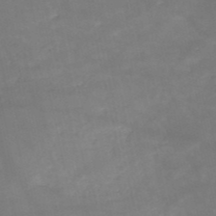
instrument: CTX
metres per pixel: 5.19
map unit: HNb
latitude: -50.6329
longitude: -39.2915
